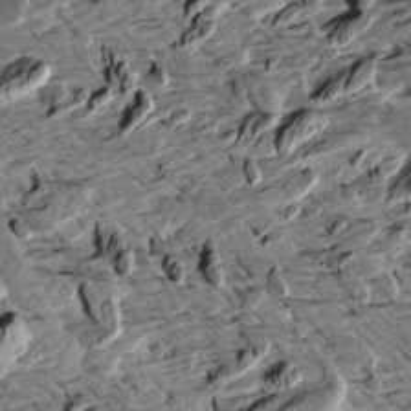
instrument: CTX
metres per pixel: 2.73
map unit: Aa
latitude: 12.6680
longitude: -141.2537
